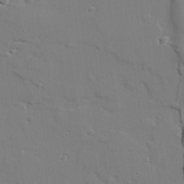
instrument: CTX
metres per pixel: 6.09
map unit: lAvf
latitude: 28.3089
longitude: -108.4034
